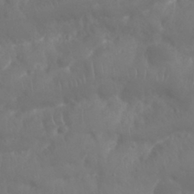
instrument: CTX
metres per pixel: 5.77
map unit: Nhu
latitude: 25.5182
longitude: -61.8772
